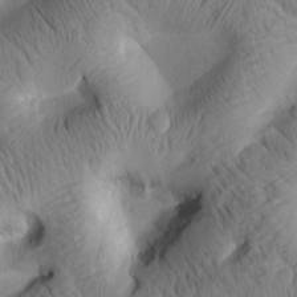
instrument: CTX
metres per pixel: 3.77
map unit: Htu
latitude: 2.5545
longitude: 177.5210
